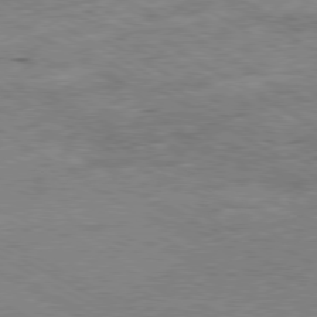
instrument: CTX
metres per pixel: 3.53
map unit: Ap
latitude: -80.2740
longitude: -86.1955
